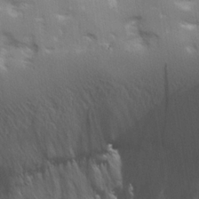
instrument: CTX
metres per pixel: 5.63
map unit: lHvf
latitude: 21.8206
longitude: 141.1431
